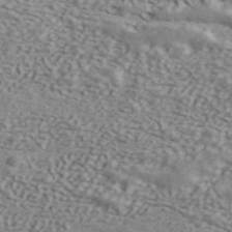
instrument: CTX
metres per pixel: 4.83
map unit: ANa
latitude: 44.0444
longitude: 47.7666
